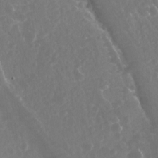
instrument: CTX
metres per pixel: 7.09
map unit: Ave
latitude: 11.0459
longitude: -104.6869
